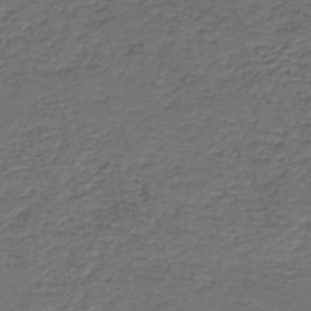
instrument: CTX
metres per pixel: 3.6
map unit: HNb
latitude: -43.9367
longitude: 50.7463
